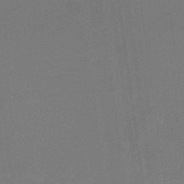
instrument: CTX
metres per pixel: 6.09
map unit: HNb
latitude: -35.8800
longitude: 54.7085
